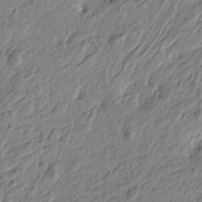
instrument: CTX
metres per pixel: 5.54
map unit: Htu
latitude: -5.4454
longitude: 179.3887
